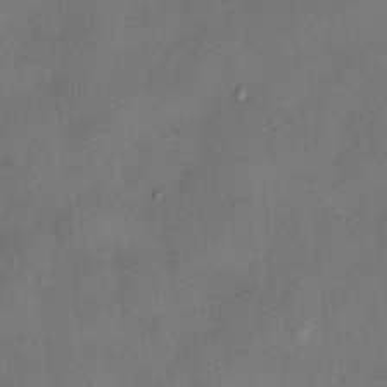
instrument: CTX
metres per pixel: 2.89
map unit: HNhu
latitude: 3.3859
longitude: -6.0633
